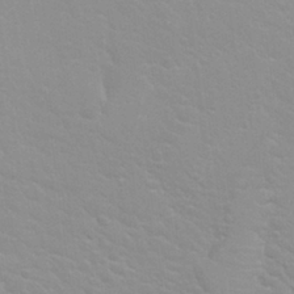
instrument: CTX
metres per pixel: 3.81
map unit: Nhu
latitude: 27.9339
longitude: -54.2333
